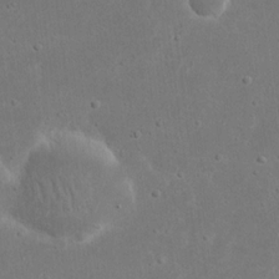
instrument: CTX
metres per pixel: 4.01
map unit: eHh
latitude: 16.8191
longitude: -71.9906
